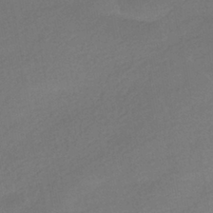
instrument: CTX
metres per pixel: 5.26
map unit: HNhu
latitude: -40.4251
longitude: 95.1809
